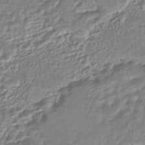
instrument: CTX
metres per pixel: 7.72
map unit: HNhu
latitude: -44.9731
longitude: 103.4643
